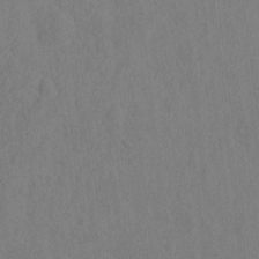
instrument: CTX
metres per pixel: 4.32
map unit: eHh
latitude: -1.9179
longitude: 18.5952
